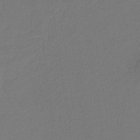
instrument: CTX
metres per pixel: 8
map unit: eHb
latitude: -29.8233
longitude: 67.8989
